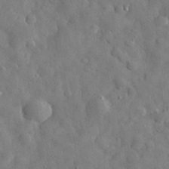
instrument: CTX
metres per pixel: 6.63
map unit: eHh
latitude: 30.5357
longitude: -73.7261
